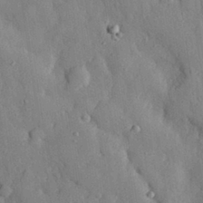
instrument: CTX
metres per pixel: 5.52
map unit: eHh
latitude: 29.3859
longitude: -77.2915
